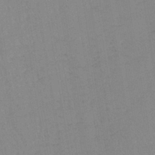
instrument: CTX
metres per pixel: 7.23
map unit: lHb
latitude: -40.1983
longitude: 67.6911
